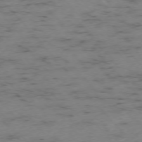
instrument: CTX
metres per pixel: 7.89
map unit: Ap
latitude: -76.2928
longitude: -61.0458
